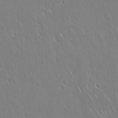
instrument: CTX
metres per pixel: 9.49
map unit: Hto
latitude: 17.2915
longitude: -57.1403
